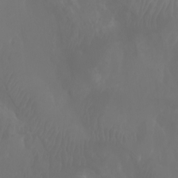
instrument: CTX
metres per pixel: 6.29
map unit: Aa
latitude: -7.8800
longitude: -79.1214
